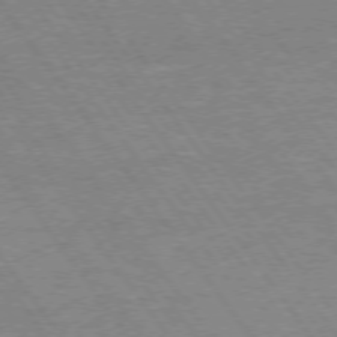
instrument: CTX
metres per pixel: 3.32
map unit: Hpe
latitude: 73.1970
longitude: -141.1592
